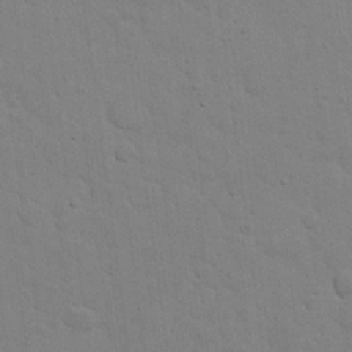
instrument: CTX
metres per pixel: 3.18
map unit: eHh
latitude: 21.3482
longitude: -62.5357
